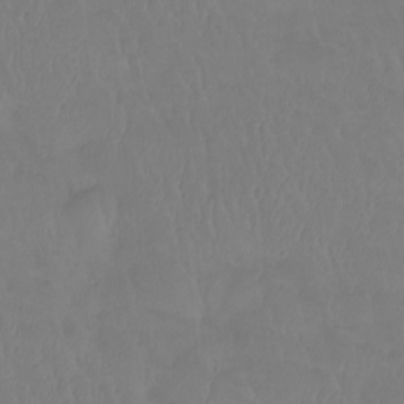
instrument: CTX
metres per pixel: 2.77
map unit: Htu
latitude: -14.4818
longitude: -46.5357
